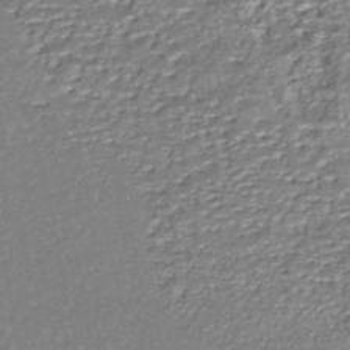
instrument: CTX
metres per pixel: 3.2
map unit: HNhu
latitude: -46.6140
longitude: 105.8989
